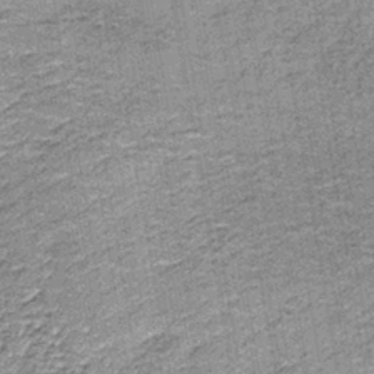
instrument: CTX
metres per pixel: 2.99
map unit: lHb
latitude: -36.5007
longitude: 64.7652
